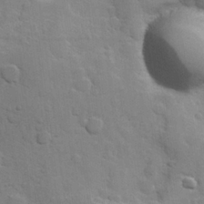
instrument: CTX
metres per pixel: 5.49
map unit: Hve
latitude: 23.9339
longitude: 148.5196
